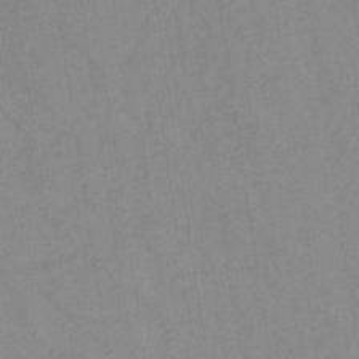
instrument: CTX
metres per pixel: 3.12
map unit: lHb
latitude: -35.5399
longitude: 71.8800
